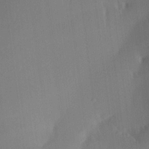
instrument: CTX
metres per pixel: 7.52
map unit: Aa
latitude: 21.2537
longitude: -147.0081
